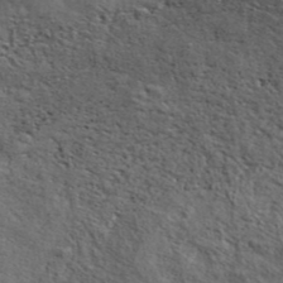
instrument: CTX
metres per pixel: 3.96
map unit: ANa
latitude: 42.5168
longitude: -87.7072
